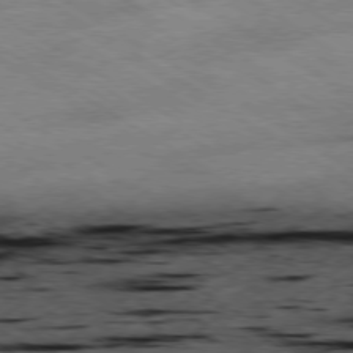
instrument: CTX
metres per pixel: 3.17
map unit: Hpe
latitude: -78.9730
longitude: -20.5546
